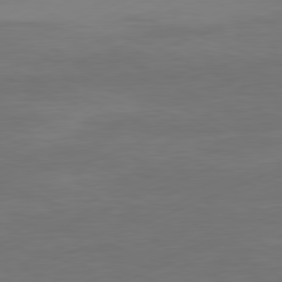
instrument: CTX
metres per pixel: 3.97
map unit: Ap
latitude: -81.5588
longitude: -86.6301
